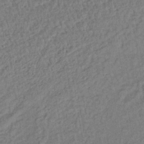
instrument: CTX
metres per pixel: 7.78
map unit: lHb
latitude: -38.2551
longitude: 62.5007
